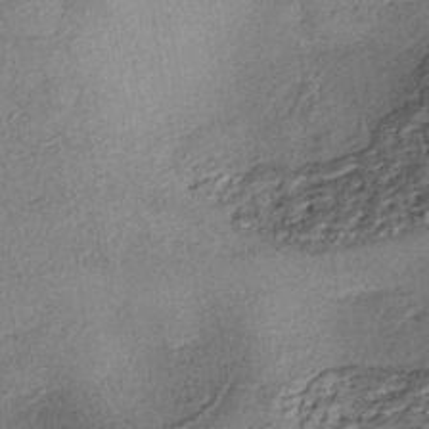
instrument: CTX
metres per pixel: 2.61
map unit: eHh
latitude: -41.8044
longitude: 120.3117
